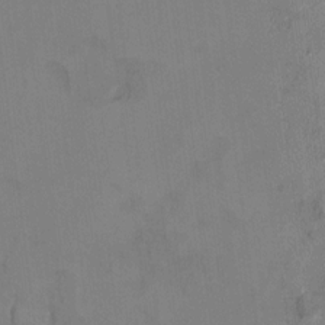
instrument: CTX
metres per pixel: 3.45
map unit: Ht
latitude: 9.6316
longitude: -32.5546
